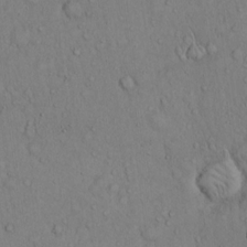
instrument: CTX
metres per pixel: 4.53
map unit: Hto
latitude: 13.8772
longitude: -57.8205
